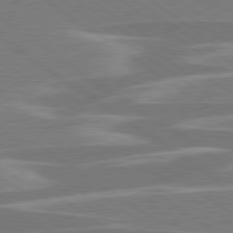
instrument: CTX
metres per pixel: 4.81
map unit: lApd
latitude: 79.1970
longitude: -93.0269
